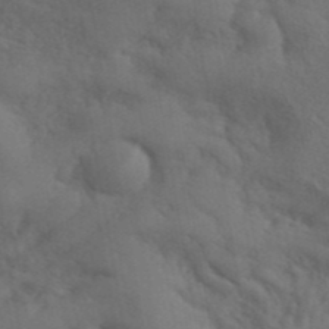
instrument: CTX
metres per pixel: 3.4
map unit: ANa
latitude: 42.7057
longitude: 55.6344
